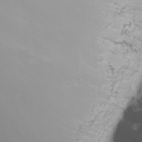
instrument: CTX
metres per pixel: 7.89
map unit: Nhu
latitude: -8.3306
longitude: -82.5734
